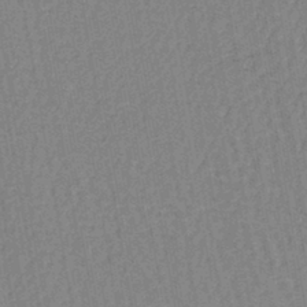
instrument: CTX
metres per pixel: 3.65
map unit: lHb
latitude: -42.3117
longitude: 62.9730
